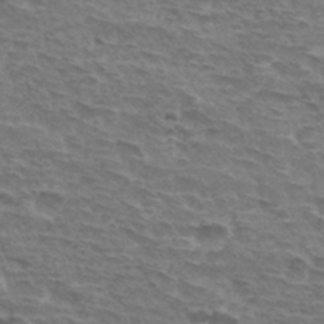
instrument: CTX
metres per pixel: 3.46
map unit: Hto
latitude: 33.0270
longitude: -44.1200
